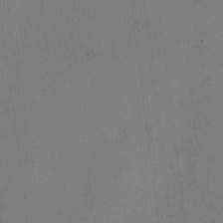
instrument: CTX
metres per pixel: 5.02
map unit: HNhu
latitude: -0.7841
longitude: -6.6868
